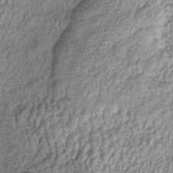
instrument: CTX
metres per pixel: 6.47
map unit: lHb
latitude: -38.5007
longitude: 67.6344
